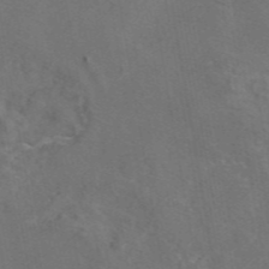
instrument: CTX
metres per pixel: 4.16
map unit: eAb
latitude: 46.0633
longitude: 109.1998
